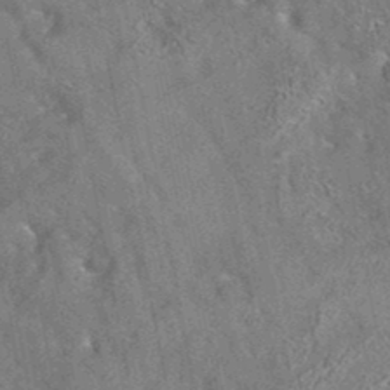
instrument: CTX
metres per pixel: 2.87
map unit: eAb
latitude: 35.4237
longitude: 112.9164
